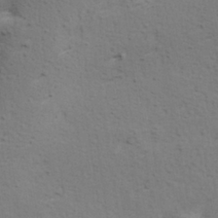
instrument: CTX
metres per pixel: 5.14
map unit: Hve
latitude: 23.7450
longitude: -97.6694
